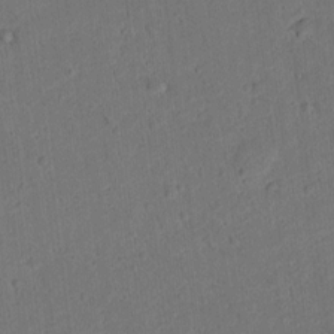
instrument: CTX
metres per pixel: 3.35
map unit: lAvf
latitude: 9.3860
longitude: 167.6911
